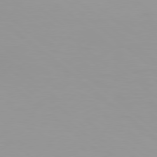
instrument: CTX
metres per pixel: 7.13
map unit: Hpe
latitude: 78.0444
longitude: -133.9906
